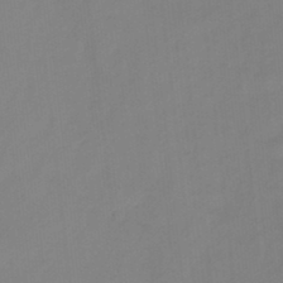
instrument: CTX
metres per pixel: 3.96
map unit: HNhu
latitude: -27.9178
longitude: 74.5385
